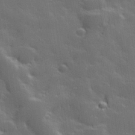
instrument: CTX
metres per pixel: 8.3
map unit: Hve
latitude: 27.9906
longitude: 144.7463
